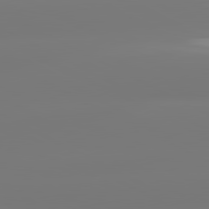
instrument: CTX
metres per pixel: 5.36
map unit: lApd
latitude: 81.0080
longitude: -156.4601
